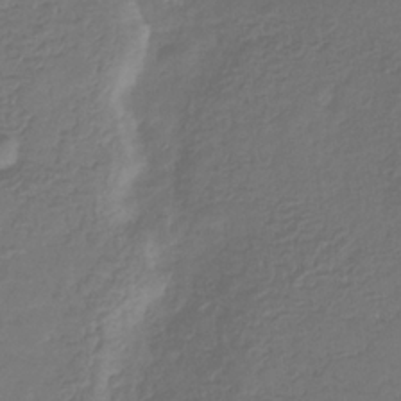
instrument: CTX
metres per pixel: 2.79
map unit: eHb
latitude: -31.6344
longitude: 73.1431
